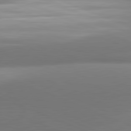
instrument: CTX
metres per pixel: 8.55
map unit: lApd
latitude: 81.5371
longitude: 141.7477
